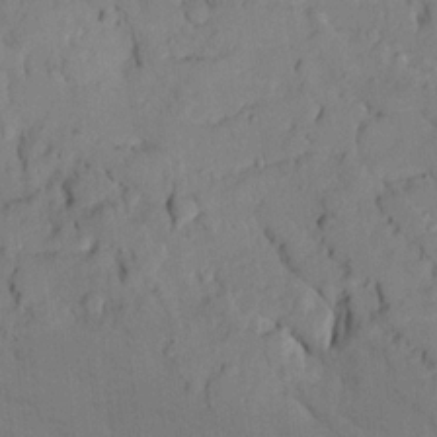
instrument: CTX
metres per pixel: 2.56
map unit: Ave
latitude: 17.9150
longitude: -128.8947
